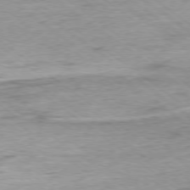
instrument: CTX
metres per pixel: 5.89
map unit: Ap
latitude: -78.0472
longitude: -82.1388
